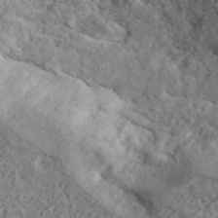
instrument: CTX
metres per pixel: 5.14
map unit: ANa
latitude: 44.5546
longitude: 45.5588
